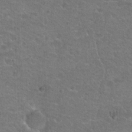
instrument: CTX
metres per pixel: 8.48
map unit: Hto
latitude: 21.8017
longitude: -43.8772
